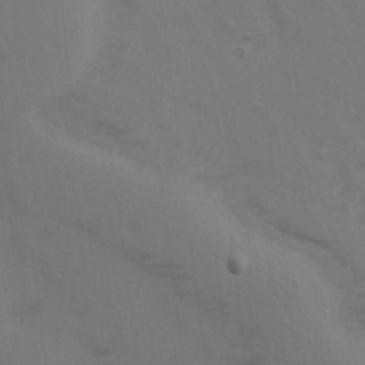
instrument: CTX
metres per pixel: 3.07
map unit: Ave
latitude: 14.4412
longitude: -105.5938
